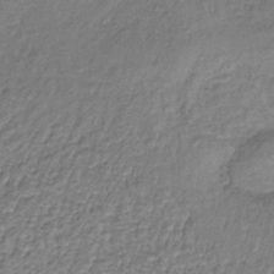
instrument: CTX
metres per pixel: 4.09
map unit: lHb
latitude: -36.1227
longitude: 61.1053
